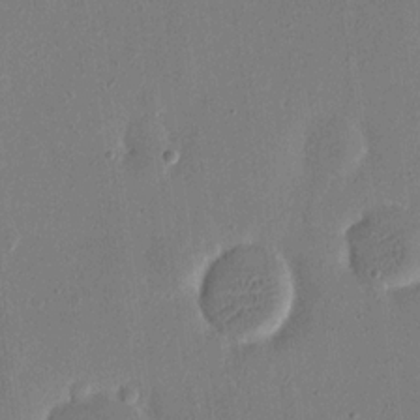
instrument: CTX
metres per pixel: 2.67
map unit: eHh
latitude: 16.8191
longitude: -70.2333
